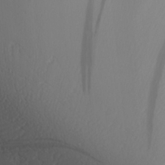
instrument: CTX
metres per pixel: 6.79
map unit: lHvf
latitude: 22.4034
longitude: 141.5021
